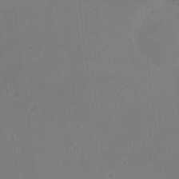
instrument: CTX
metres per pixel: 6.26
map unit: eHh
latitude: -4.2550
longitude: 19.7100
